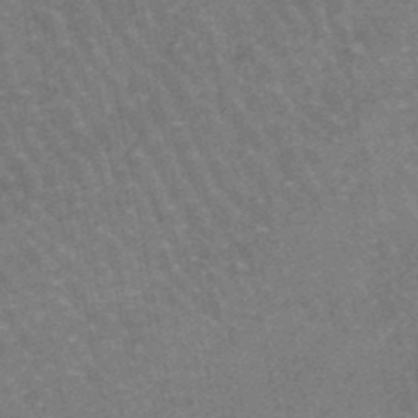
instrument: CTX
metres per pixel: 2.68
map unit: lHb
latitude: -46.6707
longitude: 76.6707
